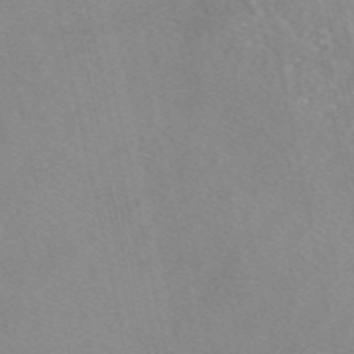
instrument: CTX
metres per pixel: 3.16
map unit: eAb
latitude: 48.3656
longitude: 111.1998
